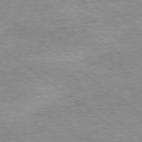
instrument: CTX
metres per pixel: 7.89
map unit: Ap
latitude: -79.2942
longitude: -82.1388
